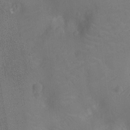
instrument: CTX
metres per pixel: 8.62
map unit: Nhu
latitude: -11.6155
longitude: -21.6694
